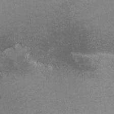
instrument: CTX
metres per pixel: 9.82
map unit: lHvf
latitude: -12.7652
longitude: -101.6883
